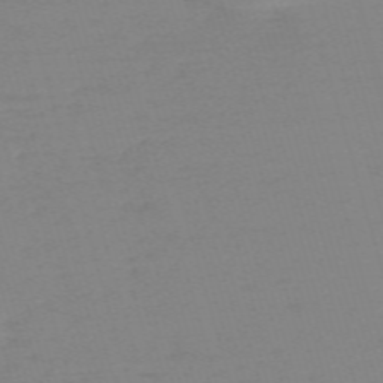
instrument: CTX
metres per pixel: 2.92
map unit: eHh
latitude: -61.8611
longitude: 52.0850
